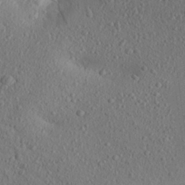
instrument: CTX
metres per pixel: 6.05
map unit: Aa
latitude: 28.0255
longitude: -144.7246
